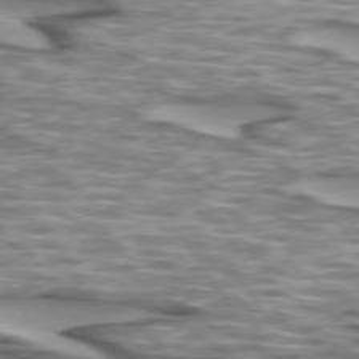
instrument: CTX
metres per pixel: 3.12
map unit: lApd
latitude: 73.8017
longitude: -57.1592
